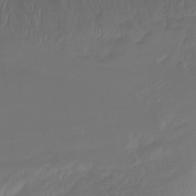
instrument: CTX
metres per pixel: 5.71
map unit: Aa
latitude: -13.4455
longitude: -66.7435
